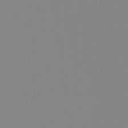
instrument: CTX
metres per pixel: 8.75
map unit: Hto
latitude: -8.0850
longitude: -51.6505
